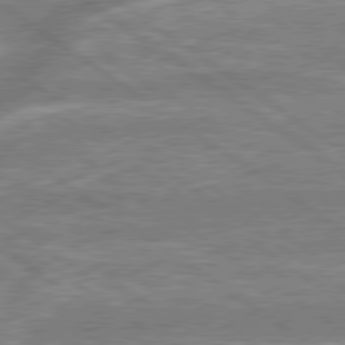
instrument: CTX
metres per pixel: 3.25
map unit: lApd
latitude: 79.2159
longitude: -159.6316
